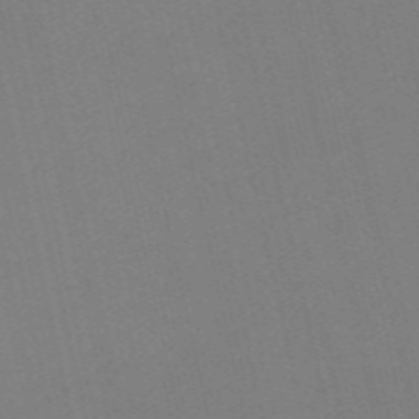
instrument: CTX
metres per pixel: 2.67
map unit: Nve
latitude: -58.2739
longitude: 50.8219
